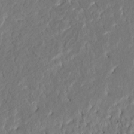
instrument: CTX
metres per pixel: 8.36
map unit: HNhu
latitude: 8.2334
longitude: -5.8016
